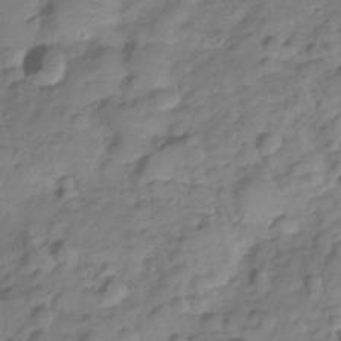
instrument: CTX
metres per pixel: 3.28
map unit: Hve
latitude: -28.8408
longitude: 94.5195
